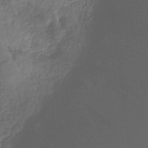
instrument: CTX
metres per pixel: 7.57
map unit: HNhu
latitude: -29.1053
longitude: 66.6518
